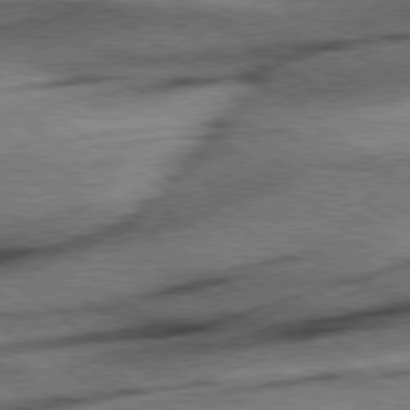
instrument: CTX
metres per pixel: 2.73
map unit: Hpe
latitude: 78.5168
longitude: -155.7827
